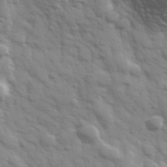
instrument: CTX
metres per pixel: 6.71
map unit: Hve
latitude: 32.4223
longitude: 150.3684
